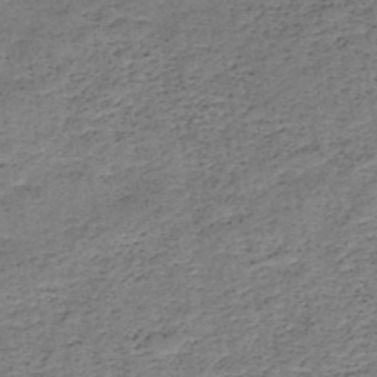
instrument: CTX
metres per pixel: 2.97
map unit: HNb
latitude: -49.2376
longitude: -39.9906
